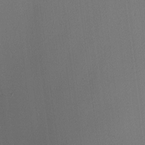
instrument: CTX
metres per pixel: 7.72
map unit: lAa
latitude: 2.6112
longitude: -115.6882
